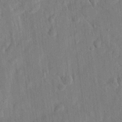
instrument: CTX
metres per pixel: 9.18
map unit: eHh
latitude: 24.6679
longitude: -80.2522
